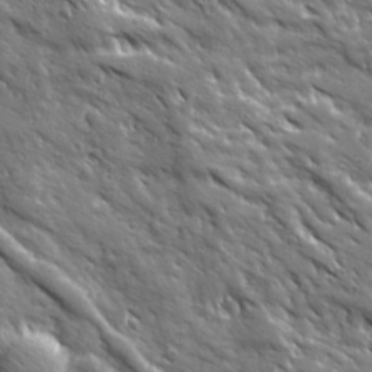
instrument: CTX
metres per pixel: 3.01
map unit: Ave
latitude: 19.8583
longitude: -135.7260
